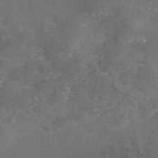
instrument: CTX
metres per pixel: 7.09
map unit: eAb
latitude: 47.0648
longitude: 110.0661
